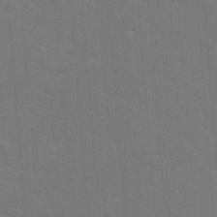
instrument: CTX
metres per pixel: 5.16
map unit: lAvf
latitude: 15.3671
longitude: -129.4804
